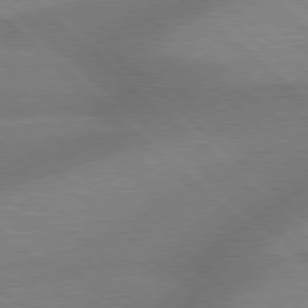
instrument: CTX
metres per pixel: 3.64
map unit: Hpe
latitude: 77.9528
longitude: -156.8757
